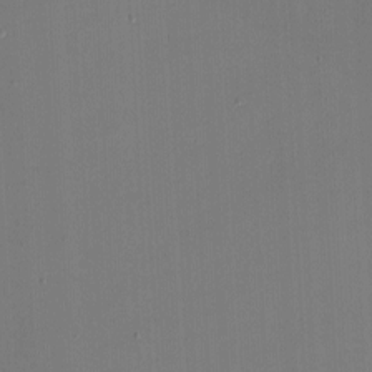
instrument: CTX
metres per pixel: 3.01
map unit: eHh
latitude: -3.5966
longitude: -79.9339
